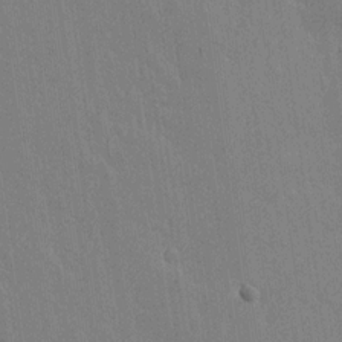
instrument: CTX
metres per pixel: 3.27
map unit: lAvf
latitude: 14.4223
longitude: -127.0837
